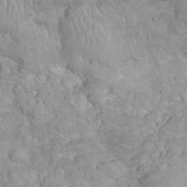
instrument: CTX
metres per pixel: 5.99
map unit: eHh
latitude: 32.5546
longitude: -64.6113
